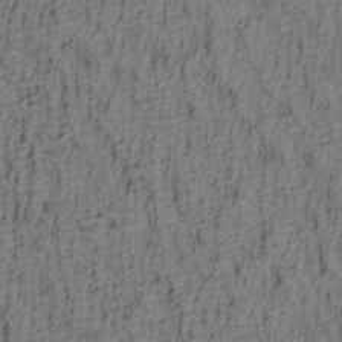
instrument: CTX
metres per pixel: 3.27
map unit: lAa
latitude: 4.8002
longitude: -114.2900
